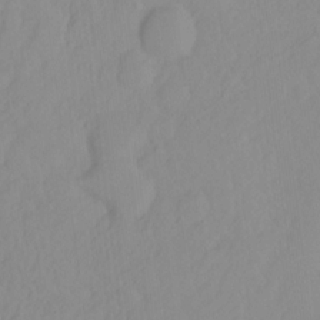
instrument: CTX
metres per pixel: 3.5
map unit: Hto
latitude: -8.4440
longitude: -41.9339
